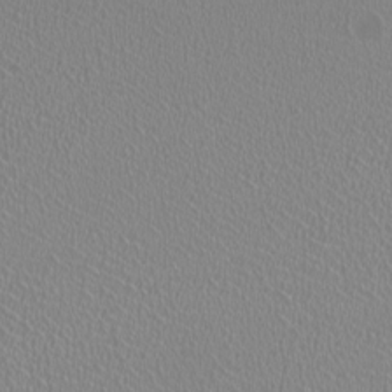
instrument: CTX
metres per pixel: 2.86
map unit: HNhu
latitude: -1.6722
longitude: -0.7435
